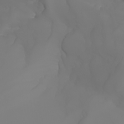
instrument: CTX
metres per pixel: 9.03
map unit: Aa
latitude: -6.5951
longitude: -85.3293
